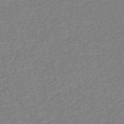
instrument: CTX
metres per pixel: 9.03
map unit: eHb
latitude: -44.8219
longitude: 89.2187
